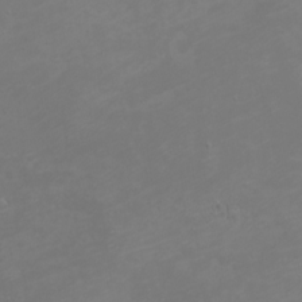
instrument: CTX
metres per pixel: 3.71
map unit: eHh
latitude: -1.0298
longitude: -78.8758
